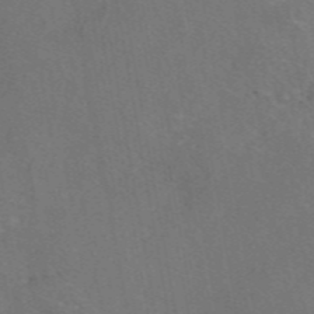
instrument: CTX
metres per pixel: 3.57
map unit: eAb
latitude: 47.2726
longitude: 108.9731
